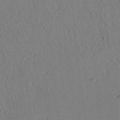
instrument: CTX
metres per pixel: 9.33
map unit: Htu
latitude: -0.7464
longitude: 170.3873
